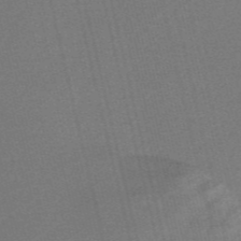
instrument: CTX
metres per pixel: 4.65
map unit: Nve
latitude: -56.2172
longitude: 61.5966
